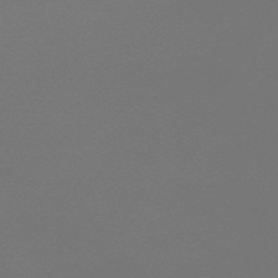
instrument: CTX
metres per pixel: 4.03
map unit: eHb
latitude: -50.7085
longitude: 69.9367
